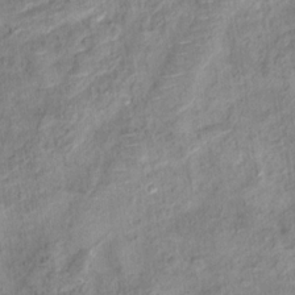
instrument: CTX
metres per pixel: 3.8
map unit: Hto
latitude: 14.1956
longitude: -39.1025
